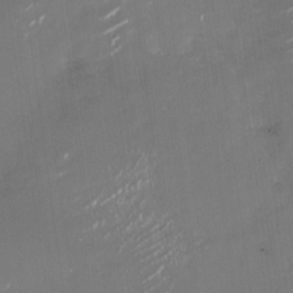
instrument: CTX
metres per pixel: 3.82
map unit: Nhu
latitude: -27.4454
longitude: -74.5924
